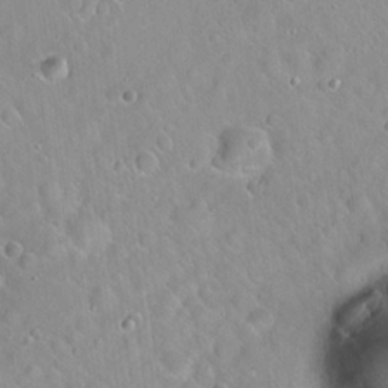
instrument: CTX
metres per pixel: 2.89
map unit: Hto
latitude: 20.8191
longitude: -53.2726
